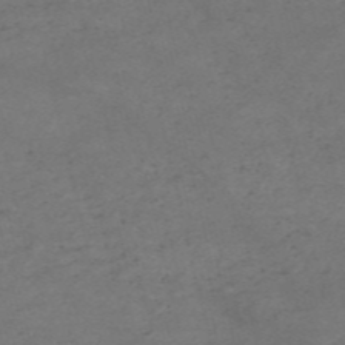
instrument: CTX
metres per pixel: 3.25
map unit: HNb
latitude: -55.1998
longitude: -44.6112
